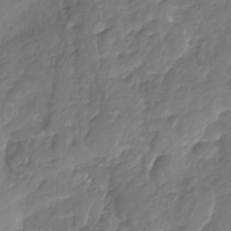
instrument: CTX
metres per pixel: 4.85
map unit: Nhu
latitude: -19.6911
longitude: -57.1403
